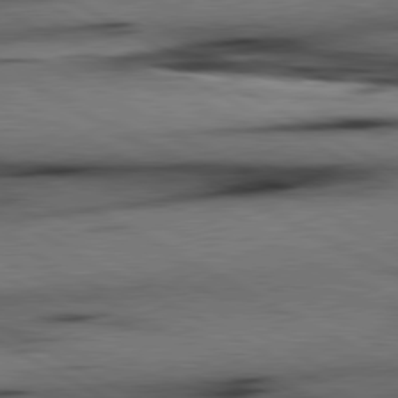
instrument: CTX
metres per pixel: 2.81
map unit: lApd
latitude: 80.4412
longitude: 162.1605
